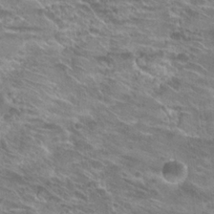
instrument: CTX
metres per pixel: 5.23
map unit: Hto
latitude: 24.1766
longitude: -42.0444
